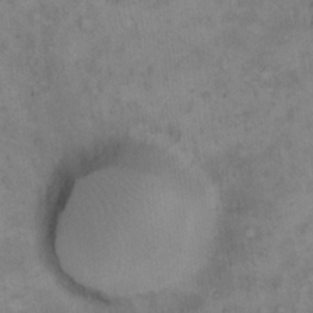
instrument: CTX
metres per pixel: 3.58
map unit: Hto
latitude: 12.1389
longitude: -60.5923
